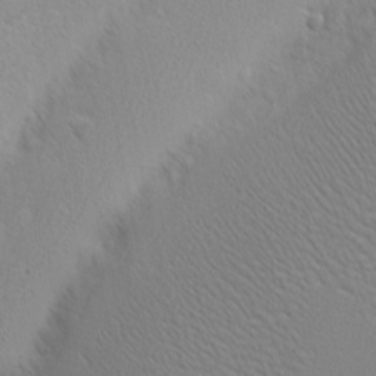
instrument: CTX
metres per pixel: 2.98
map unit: Nhu
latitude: 2.3656
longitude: -77.0080
